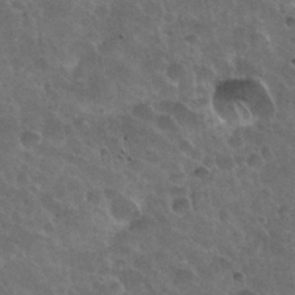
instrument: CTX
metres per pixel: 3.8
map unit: Nhu
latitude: 30.8758
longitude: -54.6868
